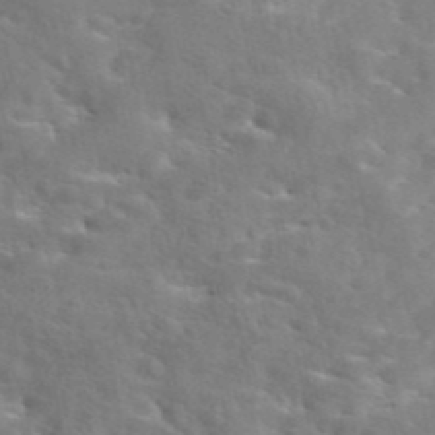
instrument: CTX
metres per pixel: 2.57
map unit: eAb
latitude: 44.9513
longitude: 126.0094
